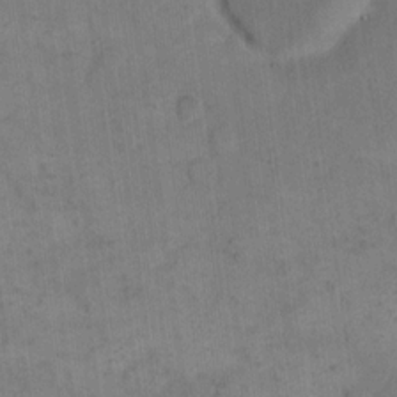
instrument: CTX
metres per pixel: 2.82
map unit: eHh
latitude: 14.5924
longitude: -66.9702
